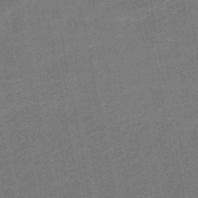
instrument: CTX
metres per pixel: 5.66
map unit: HNb
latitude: -52.0283
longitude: -48.4790
